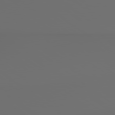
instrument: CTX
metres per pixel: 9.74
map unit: lApd
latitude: 79.3671
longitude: 176.7463
